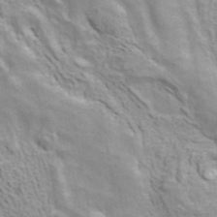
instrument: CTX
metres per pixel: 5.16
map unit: ANa
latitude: 41.1403
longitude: 14.5574
